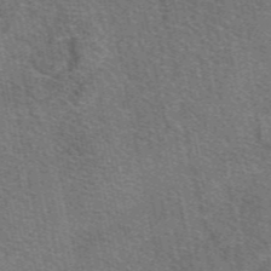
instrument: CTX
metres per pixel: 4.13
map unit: eAb
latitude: 48.6490
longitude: 114.3495
